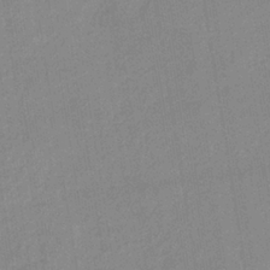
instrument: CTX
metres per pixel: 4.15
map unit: eHb
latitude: -36.0094
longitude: 74.2551
